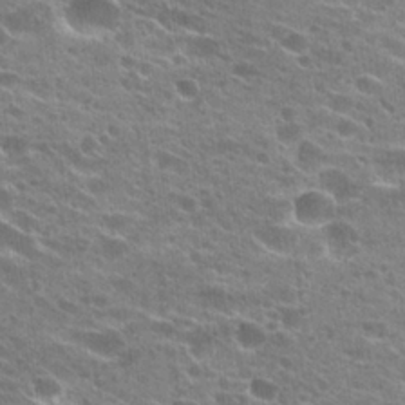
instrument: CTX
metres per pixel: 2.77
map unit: Hto
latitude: 24.3089
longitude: -42.4412
